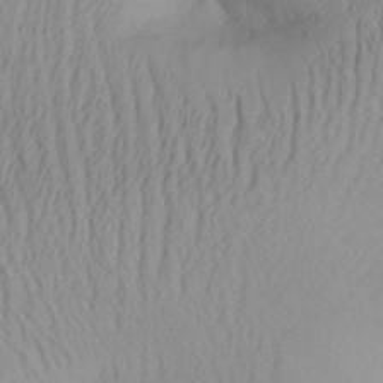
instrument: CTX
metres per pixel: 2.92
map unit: Aa
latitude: 28.3656
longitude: -134.1200
